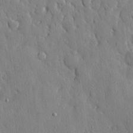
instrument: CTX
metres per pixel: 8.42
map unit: eHh
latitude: 27.6505
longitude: -76.4979
